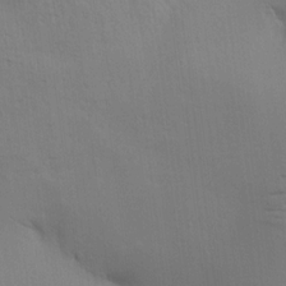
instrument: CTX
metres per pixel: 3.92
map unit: Aa
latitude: 15.1593
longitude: -147.1970
